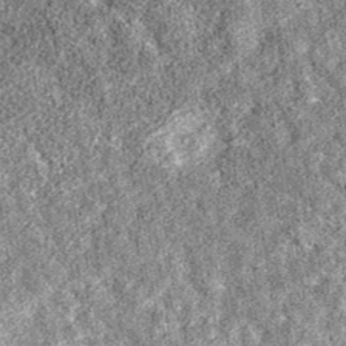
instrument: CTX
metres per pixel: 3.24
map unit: eAb
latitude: 37.0458
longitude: 105.6155
